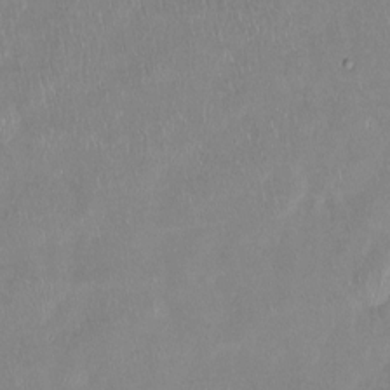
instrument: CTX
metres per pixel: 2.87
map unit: Ht
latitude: -14.5196
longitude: -44.3845
